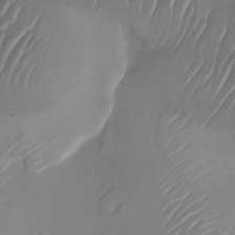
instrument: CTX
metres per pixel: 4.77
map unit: Nhu
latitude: -27.1809
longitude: -71.4048
